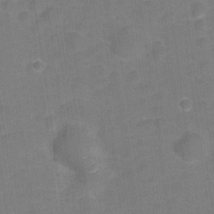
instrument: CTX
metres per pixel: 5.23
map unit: Hve
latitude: -28.4251
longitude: 93.4832
